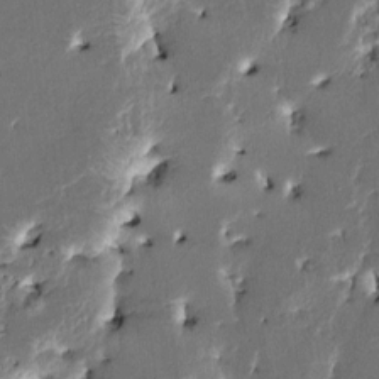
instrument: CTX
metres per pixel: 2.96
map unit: HNhu
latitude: 5.5560
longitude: -5.7072
